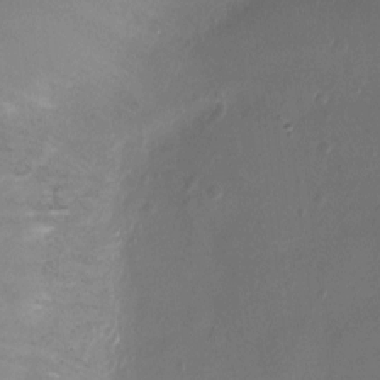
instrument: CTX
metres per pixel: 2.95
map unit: Ht
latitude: -9.6155
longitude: -20.8569
